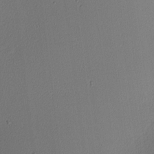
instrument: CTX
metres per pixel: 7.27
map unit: Nhu
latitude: 0.3089
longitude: -79.2159
